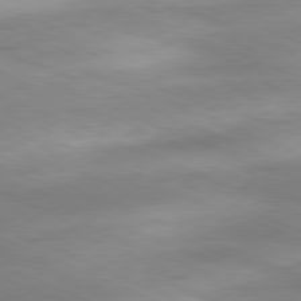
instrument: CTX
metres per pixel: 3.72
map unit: Ap
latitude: -81.7667
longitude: -81.1403
